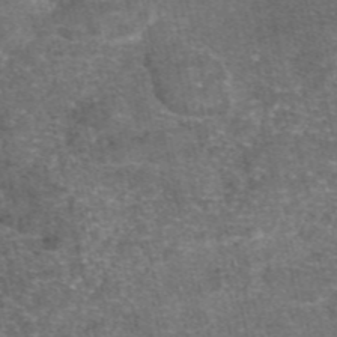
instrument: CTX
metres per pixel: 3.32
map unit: eAb
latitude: 47.3671
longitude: 105.0108
